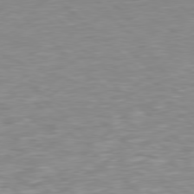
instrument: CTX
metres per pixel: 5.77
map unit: Hpe
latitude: 78.1956
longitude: -148.3467
